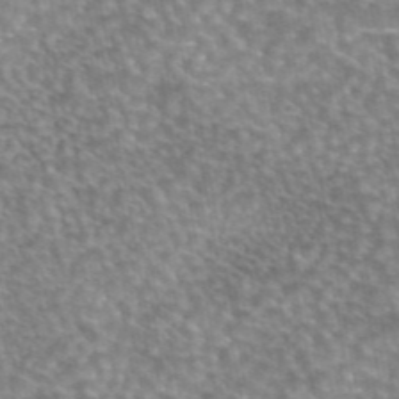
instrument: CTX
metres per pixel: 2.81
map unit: eAb
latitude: 44.9891
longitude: 105.7666
